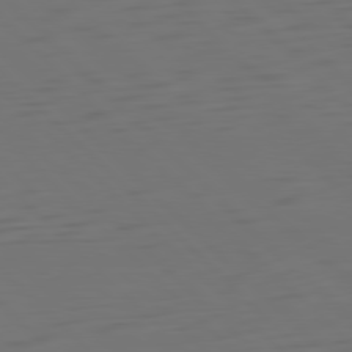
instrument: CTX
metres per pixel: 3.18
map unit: Ap
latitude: -79.8800
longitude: -55.7827
